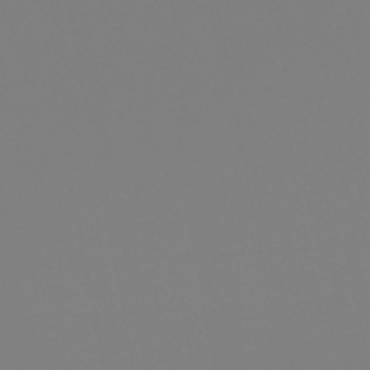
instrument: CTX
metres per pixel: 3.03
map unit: eHb
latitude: -50.6329
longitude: 74.7464
